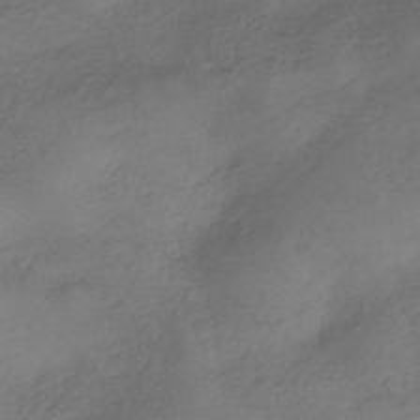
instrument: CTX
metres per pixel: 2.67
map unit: HNhu
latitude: -42.8219
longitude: 103.3888
